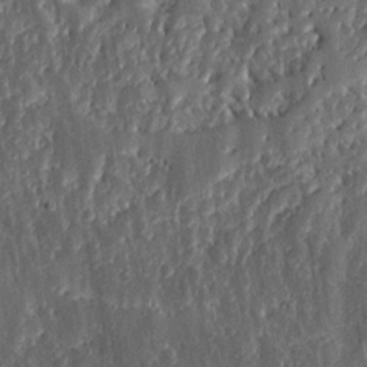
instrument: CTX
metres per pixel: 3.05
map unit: lHvf
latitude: 19.0836
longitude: -116.4979
